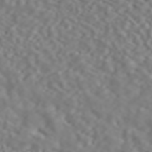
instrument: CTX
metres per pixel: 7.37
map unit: ANa
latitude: 44.6301
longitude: 21.9745
